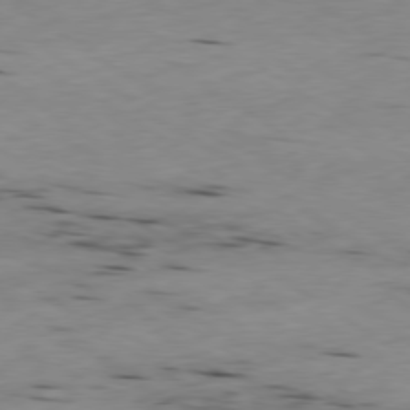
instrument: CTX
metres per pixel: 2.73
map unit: Ap
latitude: -79.5966
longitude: -101.0459
